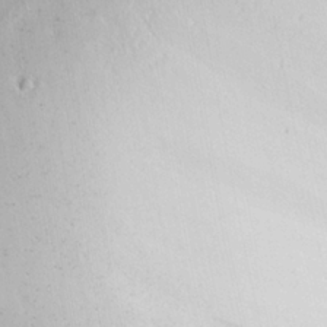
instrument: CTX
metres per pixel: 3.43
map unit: eHh
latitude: 5.1025
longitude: -77.5560
